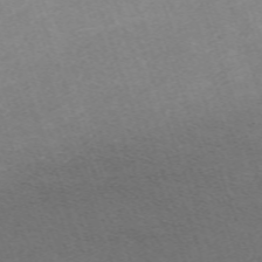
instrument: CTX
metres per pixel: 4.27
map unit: eHh
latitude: -64.8597
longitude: 50.4440
